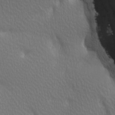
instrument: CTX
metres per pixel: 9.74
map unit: lAa
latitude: -10.4440
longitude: -125.5938
